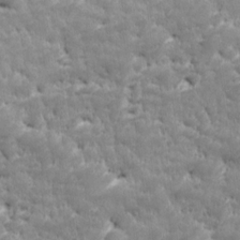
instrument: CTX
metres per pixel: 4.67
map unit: Ave
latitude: 16.8380
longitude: -135.8205
